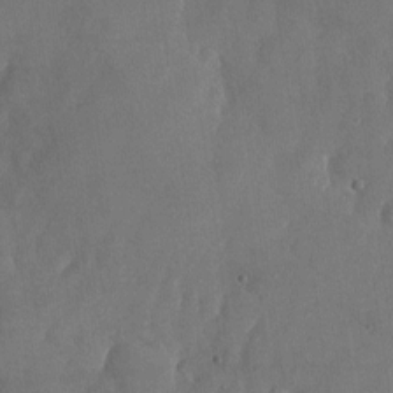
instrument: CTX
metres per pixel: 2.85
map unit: Nhu
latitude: -26.5195
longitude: -70.4601
